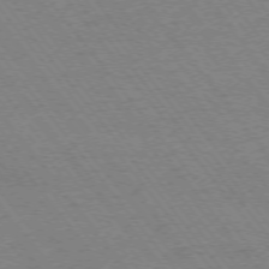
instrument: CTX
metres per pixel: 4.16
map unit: Ap
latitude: -74.9920
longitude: -82.1011
